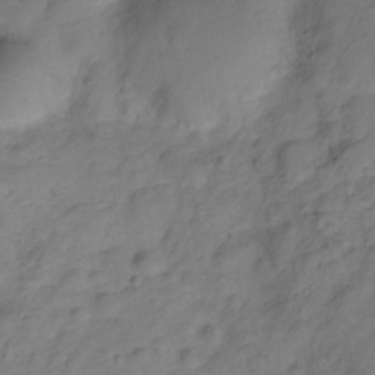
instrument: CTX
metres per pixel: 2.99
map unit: Hve
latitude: -28.0850
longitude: 92.1984
